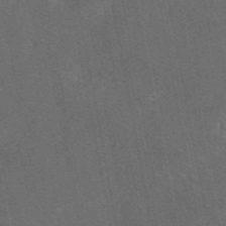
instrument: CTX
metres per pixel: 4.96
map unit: eAb
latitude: 46.2901
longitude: 108.6518
